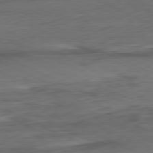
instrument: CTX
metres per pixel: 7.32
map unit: Ap
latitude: -81.3132
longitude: -68.3278
